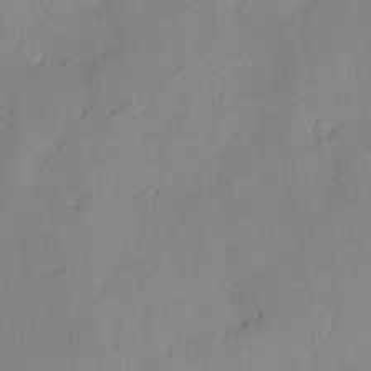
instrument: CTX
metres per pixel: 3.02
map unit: Nve
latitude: -8.1417
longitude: 175.3509
